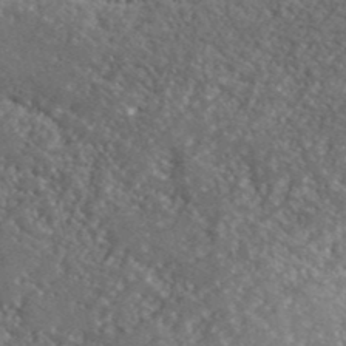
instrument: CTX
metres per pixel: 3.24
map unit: ANa
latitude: 40.1199
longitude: -89.3860
